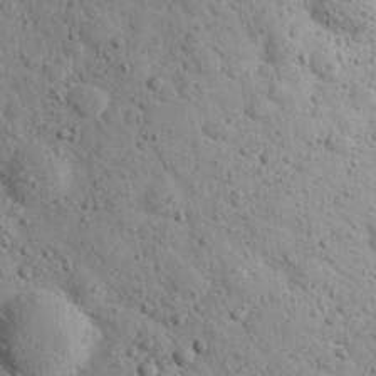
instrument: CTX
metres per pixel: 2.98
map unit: eHh
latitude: 25.7638
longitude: -77.8394
